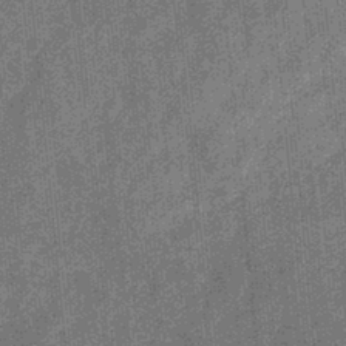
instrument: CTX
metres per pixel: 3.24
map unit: eHb
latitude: -32.1606
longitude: 73.5966
